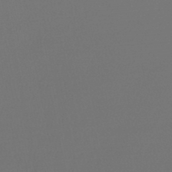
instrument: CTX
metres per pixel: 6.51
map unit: lHb
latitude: -47.1809
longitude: 64.3495
